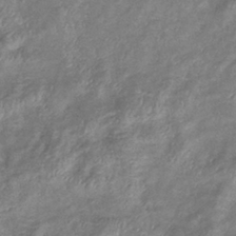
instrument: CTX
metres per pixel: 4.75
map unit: eHb
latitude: -38.4818
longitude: 76.1039
